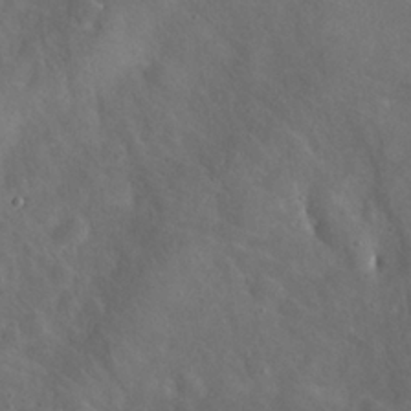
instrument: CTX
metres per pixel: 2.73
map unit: eHh
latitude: 24.8191
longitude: -67.6693
